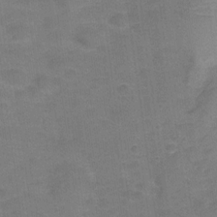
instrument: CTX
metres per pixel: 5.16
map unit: Hve
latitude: -28.3306
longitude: 93.6344
